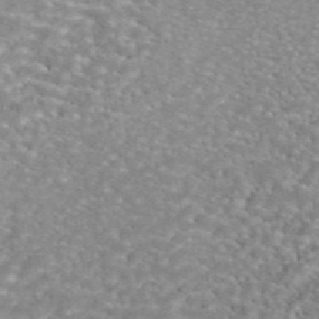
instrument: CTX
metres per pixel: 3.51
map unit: ANa
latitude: 45.4237
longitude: 30.3495
